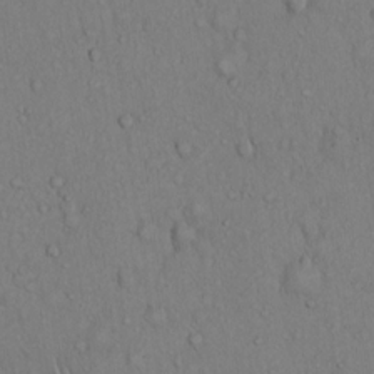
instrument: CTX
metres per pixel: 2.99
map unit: Hto
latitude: 13.9717
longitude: -57.8394
